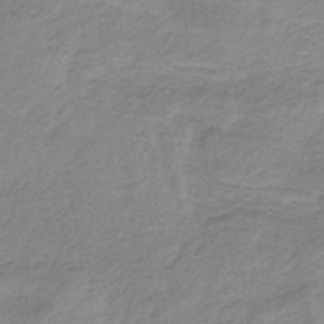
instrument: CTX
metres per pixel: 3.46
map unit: HNb
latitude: -33.2376
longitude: 60.0283
